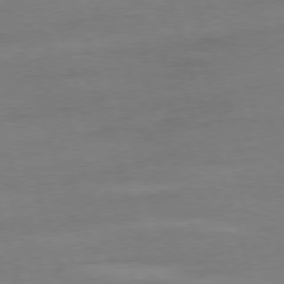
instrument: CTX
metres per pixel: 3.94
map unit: Ap
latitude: -76.6896
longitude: -73.4049
